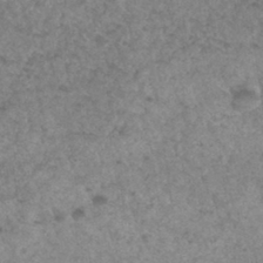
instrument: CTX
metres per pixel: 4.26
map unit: Hto
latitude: 32.9325
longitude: -49.3860
